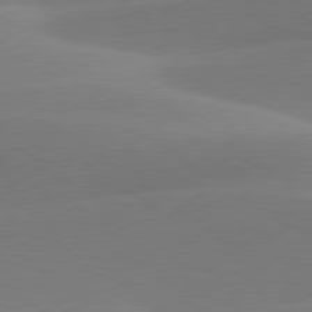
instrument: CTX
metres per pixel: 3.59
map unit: lApd
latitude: 79.8961
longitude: -94.5357
